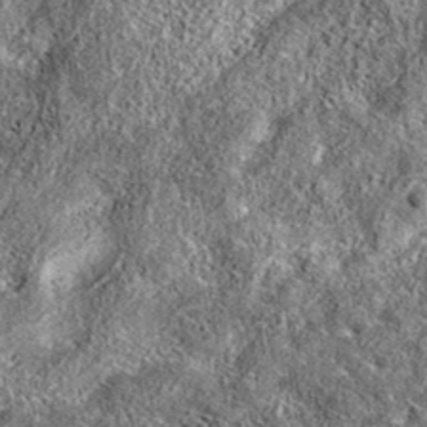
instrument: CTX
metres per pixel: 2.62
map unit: eAb
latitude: 36.4979
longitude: 108.8597
